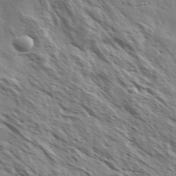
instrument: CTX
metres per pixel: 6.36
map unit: Ave
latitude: 37.3482
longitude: -111.4427
